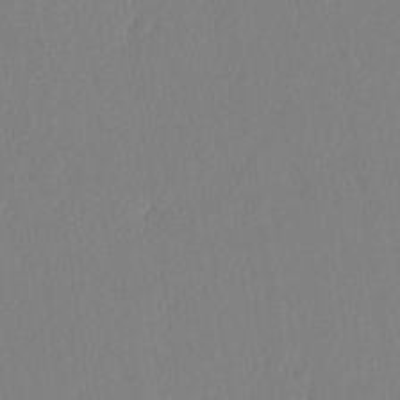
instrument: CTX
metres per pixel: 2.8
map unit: lAvf
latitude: 8.0255
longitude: 166.6896
